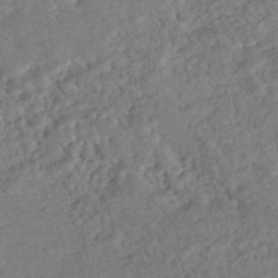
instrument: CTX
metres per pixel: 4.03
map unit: HNhu
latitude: -45.0109
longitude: 100.2739
